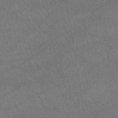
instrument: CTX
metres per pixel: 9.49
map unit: lHb
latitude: -43.7855
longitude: 67.2943
